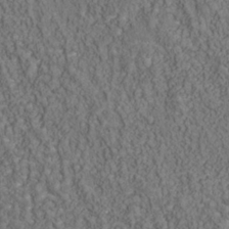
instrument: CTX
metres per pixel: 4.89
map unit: Nhu
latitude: -39.4644
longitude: -84.2523
